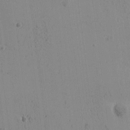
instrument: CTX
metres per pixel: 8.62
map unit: Ave
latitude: -9.2943
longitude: -122.1389
